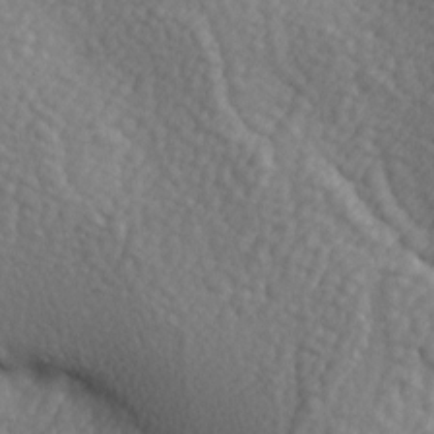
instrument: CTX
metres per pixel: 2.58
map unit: lAa
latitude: -5.0297
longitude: -121.9150
